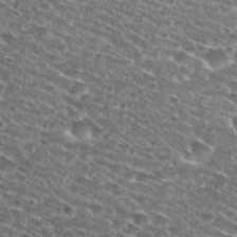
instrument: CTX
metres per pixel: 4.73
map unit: Nhu
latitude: 29.1214
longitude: -49.5938
